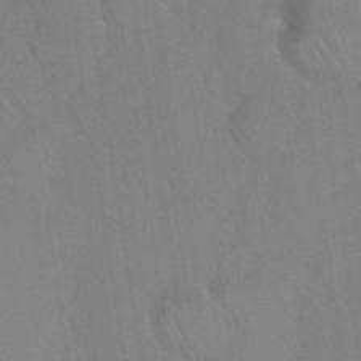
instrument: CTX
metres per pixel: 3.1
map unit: Nhu
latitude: 26.1578
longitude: -55.9528
